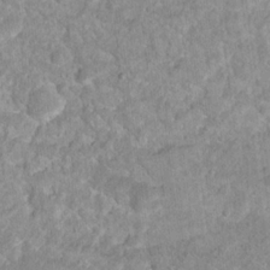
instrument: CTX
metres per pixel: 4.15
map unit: Nhu
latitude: 16.6113
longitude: -31.2348
